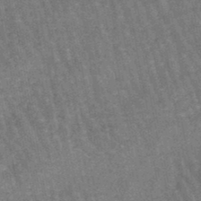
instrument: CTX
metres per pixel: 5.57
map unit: lHb
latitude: -46.7841
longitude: 76.5952
